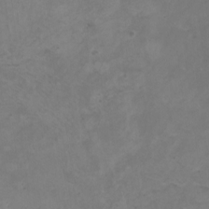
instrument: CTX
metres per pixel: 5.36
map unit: HNhu
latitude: 3.5560
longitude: -1.9339
